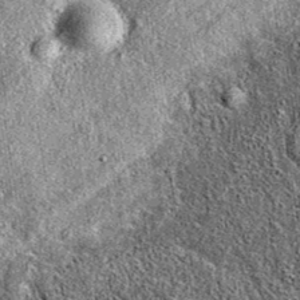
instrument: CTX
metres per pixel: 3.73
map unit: eAb
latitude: 36.9325
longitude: 111.1242
